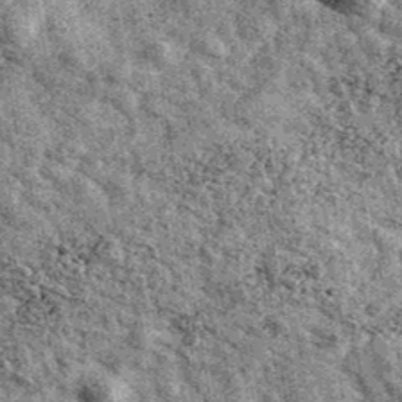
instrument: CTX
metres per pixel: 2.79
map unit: Ave
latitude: 40.5924
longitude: -107.3482
